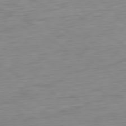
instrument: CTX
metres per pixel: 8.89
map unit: Ap
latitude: -80.6708
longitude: -61.6127
